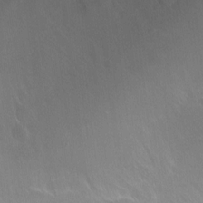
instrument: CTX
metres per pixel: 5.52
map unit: Ht
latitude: -7.9745
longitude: -35.5938
